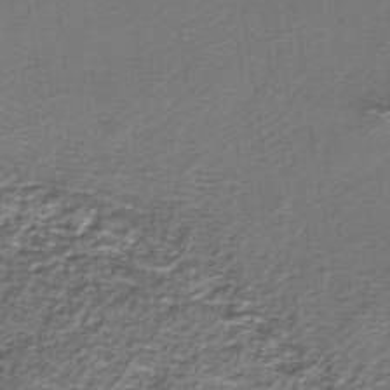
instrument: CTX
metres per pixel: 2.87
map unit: eAb
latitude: -39.5021
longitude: 51.3699
